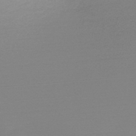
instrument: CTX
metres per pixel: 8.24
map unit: HNb
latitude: -48.3118
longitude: -42.9703
